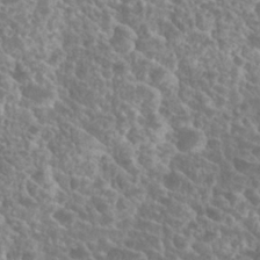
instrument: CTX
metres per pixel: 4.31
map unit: Nhu
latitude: 25.2537
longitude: -51.2726
